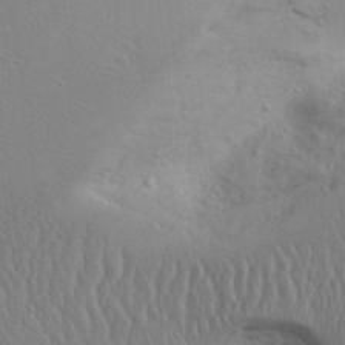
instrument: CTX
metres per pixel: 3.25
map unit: Aa
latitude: 31.4994
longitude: -144.0822
